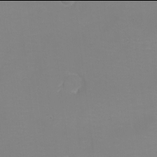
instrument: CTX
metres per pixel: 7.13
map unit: eHh
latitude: -2.0094
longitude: -75.0458
